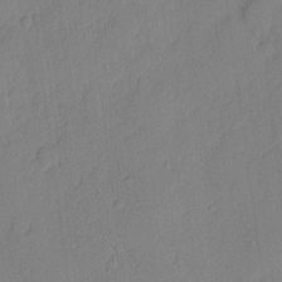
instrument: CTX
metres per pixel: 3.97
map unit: eHh
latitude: 5.6127
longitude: -76.0633
